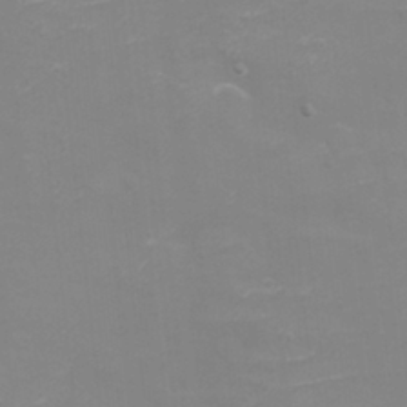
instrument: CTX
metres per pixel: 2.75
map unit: eHh
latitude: -4.0661
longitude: -75.4426
